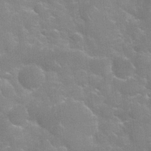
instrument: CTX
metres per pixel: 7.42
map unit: Nhu
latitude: 25.3481
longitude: -51.8583
